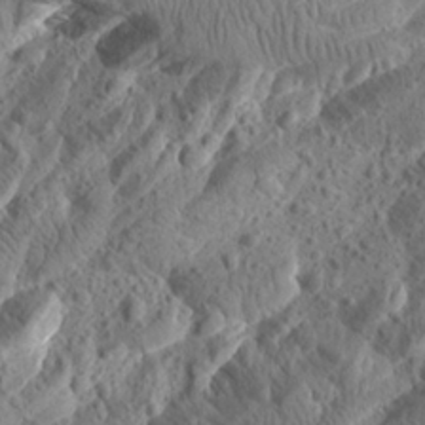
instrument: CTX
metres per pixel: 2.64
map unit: Aa
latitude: 24.4223
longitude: -143.8961
